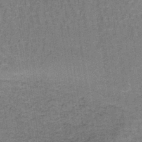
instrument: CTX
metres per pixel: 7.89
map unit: lHb
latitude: -41.3509
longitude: 57.2754
